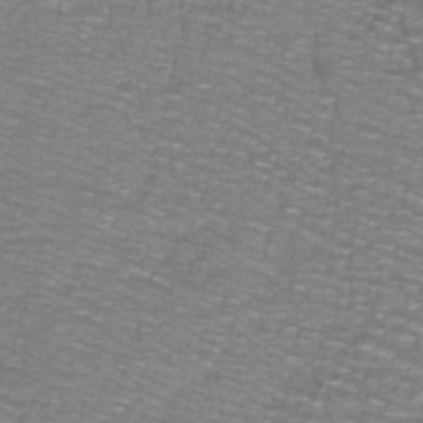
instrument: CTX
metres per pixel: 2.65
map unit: lHb
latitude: -41.6722
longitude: 55.4077
